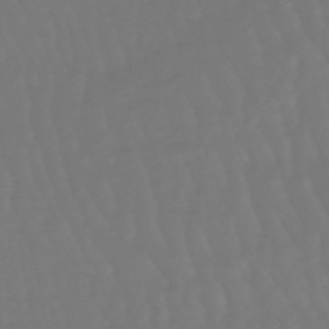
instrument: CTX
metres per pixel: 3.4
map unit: eHb
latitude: -47.0486
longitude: 81.2943
